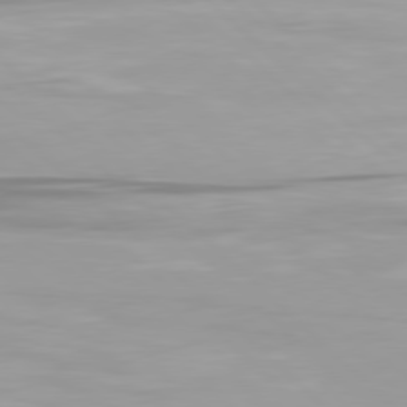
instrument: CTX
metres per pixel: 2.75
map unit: Hpe
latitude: 78.1389
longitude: -167.8772
